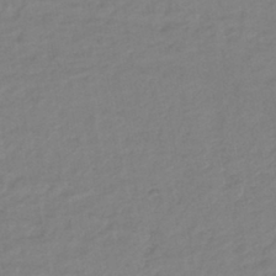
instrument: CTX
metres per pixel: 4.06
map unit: lHb
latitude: -40.5196
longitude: 74.5952
